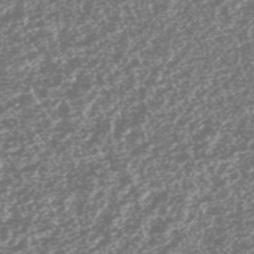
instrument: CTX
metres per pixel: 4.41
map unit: HNhu
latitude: -46.7841
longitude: 30.9730
